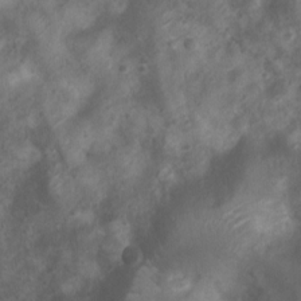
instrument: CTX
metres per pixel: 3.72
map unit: Nhu
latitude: 6.7057
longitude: -20.8947
